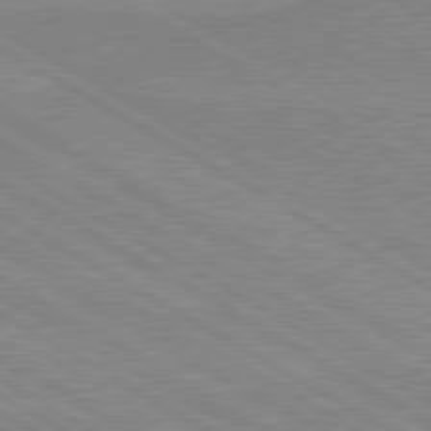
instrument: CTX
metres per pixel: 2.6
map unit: lApd
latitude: 80.0633
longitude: 168.5006
